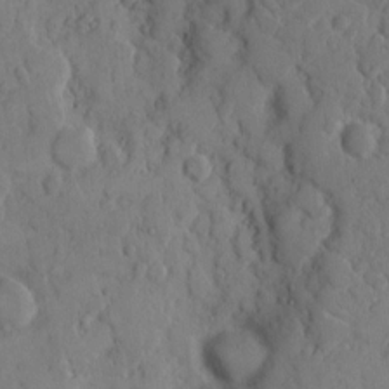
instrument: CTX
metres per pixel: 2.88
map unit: eHh
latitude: 9.6127
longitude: -64.7624
